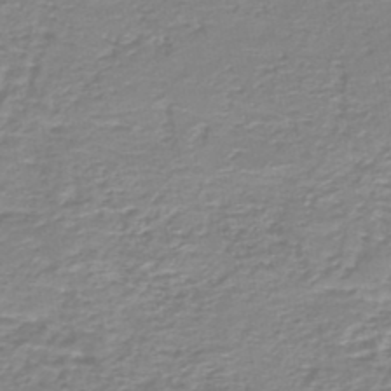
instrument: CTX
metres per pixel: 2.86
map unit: HNb
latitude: -46.1794
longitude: 52.1794
